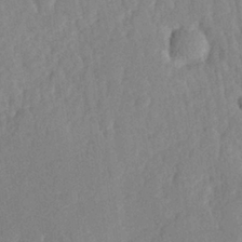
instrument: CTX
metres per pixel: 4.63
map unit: Hve
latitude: 25.0080
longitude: 143.9178
